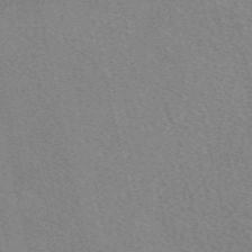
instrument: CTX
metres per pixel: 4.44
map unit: eAb
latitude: 50.1766
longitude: 107.9745
